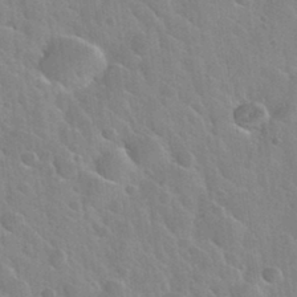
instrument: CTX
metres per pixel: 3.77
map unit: Nhu
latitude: 31.7828
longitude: -54.2900
